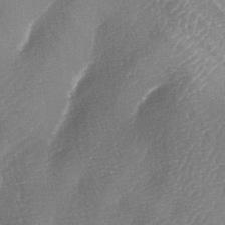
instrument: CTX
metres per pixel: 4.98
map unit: lAa
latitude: -4.0850
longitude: -128.7435
